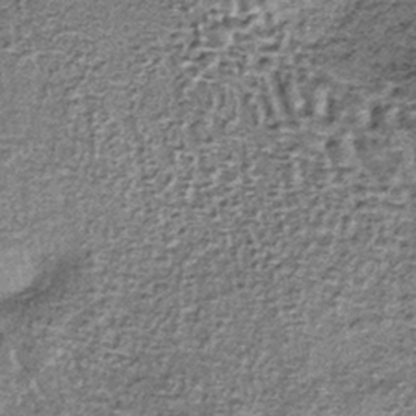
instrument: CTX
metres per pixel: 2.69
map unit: lHb
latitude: -37.7477
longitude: 65.1620
